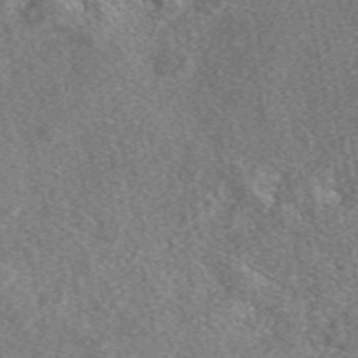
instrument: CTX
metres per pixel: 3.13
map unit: eAb
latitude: 48.3467
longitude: 111.9745
